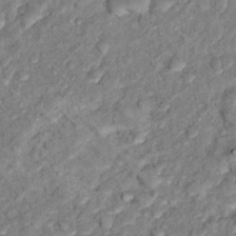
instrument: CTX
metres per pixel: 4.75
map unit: Hto
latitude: 14.8002
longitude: -34.1766
